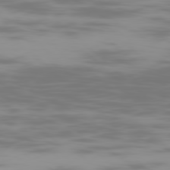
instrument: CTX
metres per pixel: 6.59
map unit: Ap
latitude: -79.3509
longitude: -69.9150
